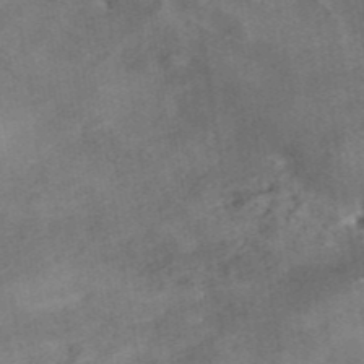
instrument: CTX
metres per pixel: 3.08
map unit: ANa
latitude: 41.9717
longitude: 15.9367
